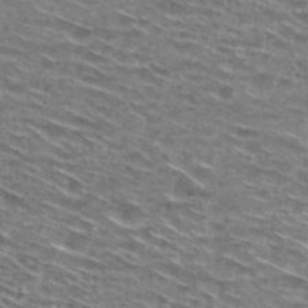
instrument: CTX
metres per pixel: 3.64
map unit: Hto
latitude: 28.7435
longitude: -46.4601
